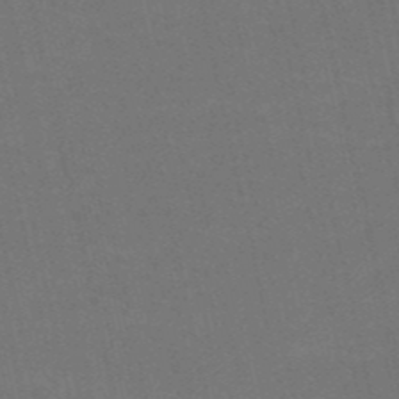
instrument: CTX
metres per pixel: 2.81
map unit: HNb
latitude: -51.6155
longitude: -48.9892
